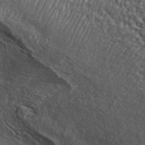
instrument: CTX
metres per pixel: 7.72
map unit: ANa
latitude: 45.4048
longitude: 44.8975
